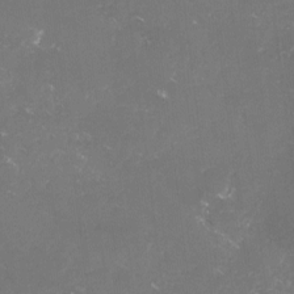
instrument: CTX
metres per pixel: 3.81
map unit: lHvf
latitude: -14.1228
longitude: -100.7057
